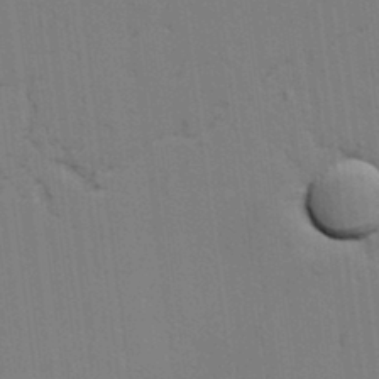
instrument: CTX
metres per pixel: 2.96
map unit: lAvf
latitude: 25.5749
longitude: -111.8206
